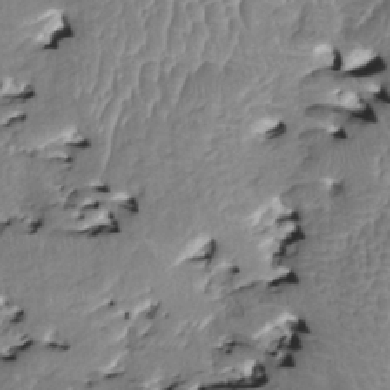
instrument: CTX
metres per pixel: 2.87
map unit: HNhu
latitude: 3.1403
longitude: 8.8408
